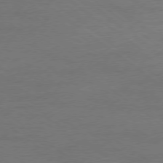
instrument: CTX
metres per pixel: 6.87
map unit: Ap
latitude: -78.5762
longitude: -88.9892
